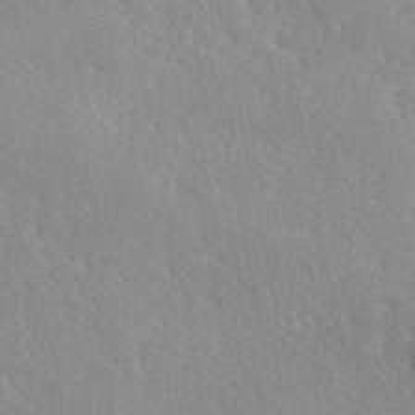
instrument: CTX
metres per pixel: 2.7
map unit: eAb
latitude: 45.8772
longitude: 111.7477
